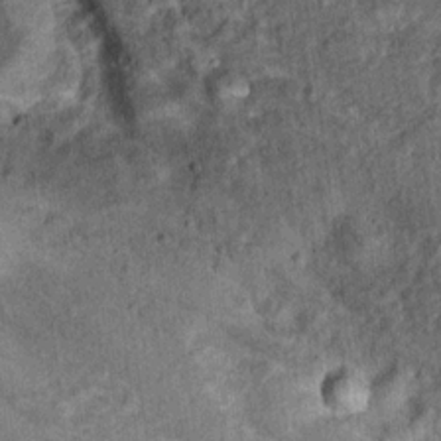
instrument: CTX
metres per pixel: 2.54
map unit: Hto
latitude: 15.2726
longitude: -34.5545
